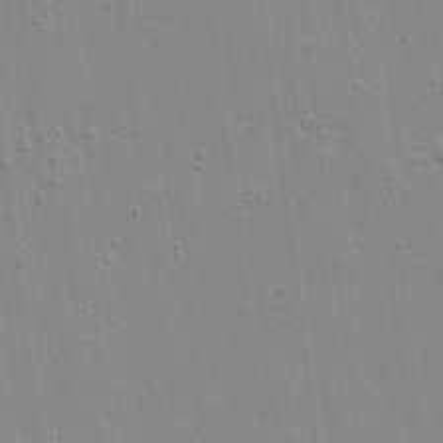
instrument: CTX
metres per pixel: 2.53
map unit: lAvf
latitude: 16.2334
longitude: -128.2900
